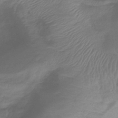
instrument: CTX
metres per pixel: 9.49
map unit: lHb
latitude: -40.9164
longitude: 78.6707
